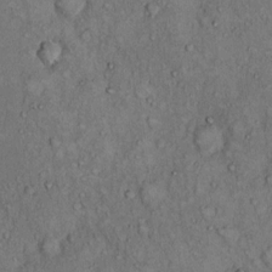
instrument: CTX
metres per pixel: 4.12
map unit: Hto
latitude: 12.1767
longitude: -60.3467
